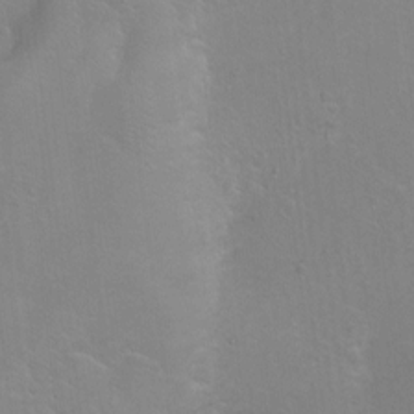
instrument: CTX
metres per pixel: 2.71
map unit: Ht
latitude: 0.6490
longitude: -37.2726
